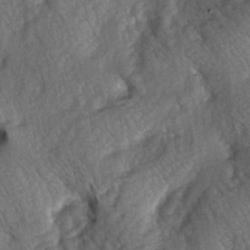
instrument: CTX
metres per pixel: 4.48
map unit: lAa
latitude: -5.5021
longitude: -126.2901
